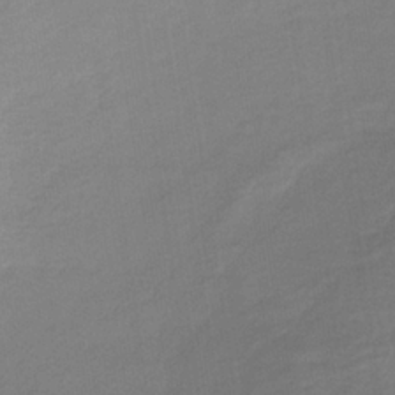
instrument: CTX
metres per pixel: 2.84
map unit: lHb
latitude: -34.4062
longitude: 68.3873
